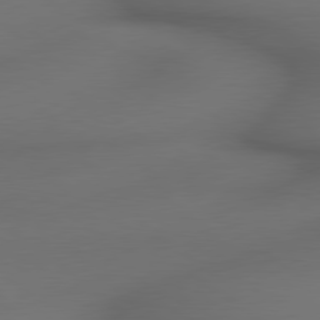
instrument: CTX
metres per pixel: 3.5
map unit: lApd
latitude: 79.4427
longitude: -173.3103
